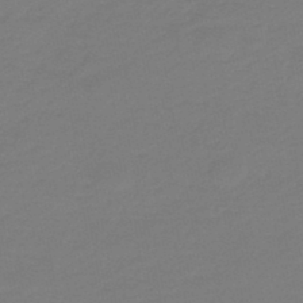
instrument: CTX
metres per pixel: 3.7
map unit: HNb
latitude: -46.6329
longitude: 55.8423
